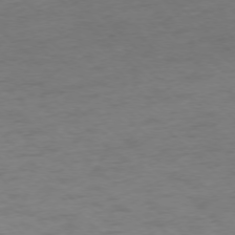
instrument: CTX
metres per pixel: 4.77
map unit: Ap
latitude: -75.6722
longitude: -78.6302
